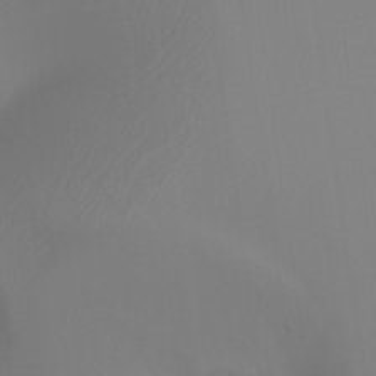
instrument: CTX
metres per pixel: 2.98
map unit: Ht
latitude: -9.6344
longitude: -45.8772
